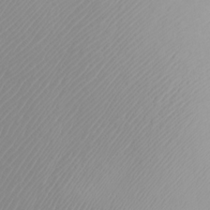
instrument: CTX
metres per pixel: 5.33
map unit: Htu
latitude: -4.8786
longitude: -72.3468
